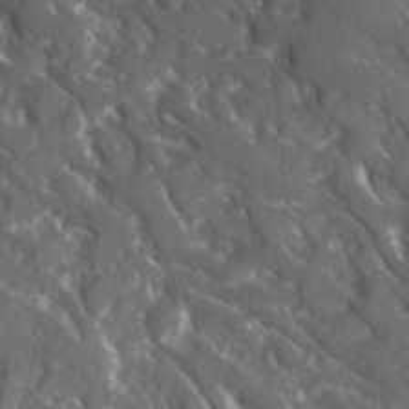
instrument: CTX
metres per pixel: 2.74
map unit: Ave
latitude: 15.9717
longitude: -131.2159
